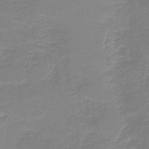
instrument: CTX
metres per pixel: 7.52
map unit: HNb
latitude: -45.7100
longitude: 52.6896
